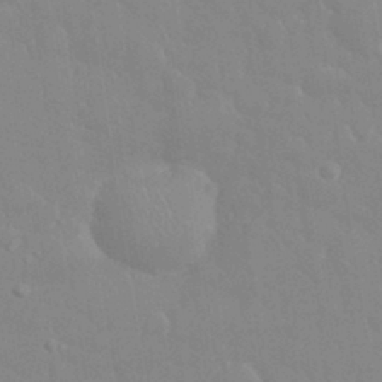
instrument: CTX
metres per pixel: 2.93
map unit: eHh
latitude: 32.6679
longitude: -60.1011
